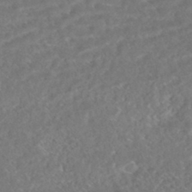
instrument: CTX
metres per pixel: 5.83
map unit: HNhu
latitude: -45.4265
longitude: 100.5195
